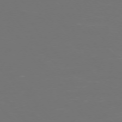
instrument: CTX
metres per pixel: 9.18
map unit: Ap
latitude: -74.6708
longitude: -76.6679
